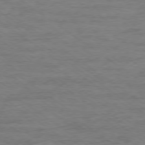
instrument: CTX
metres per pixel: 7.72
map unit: Ap
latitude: -79.0108
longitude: -101.5749
